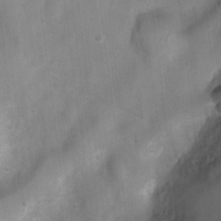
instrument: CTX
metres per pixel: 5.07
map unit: Ht
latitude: 4.3467
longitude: -21.8016
